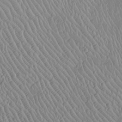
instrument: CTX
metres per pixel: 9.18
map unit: Htu
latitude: -6.5574
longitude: 153.2565
